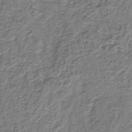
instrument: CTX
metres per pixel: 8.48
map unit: lHb
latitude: -40.8219
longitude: 62.2361
